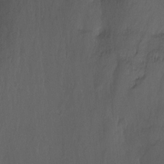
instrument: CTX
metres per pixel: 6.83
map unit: Ht
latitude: -11.1620
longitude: -34.3278
